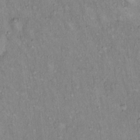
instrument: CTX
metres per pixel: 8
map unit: Hto
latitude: 14.8569
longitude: -59.2537
